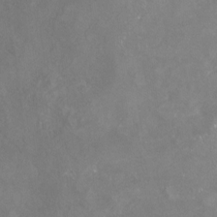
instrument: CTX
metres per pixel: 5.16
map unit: Nhu
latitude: -23.8234
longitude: -57.4615
